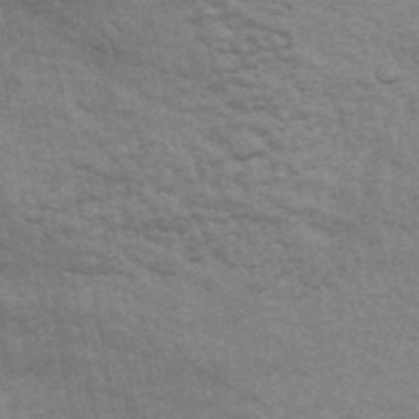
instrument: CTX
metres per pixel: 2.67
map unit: eHb
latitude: -44.1228
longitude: 89.3509
